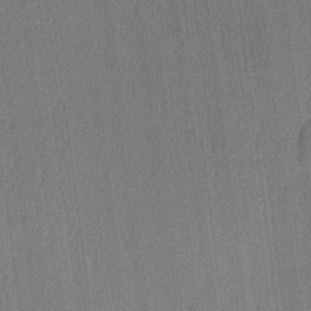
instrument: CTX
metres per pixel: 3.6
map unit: lHvf
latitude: 20.0255
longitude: 141.6344
